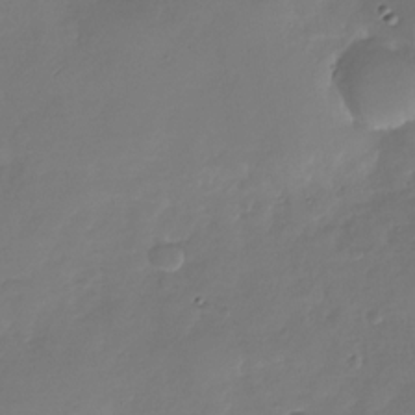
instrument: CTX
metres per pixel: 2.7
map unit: Nhu
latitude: -28.7652
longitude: -60.4601
